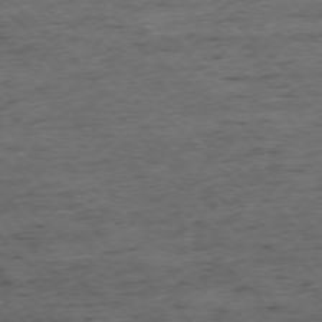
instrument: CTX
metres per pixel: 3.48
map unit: Ap
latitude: -76.6330
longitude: -86.9136
